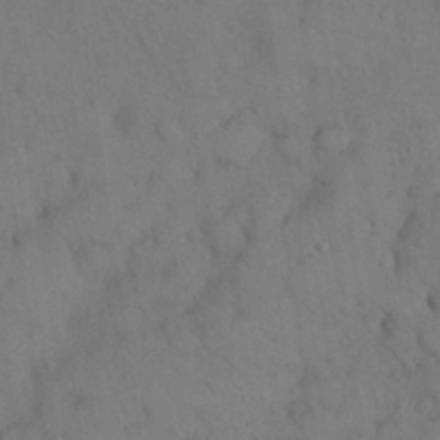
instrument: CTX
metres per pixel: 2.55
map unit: Nhu
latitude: 28.4412
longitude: -70.0822
